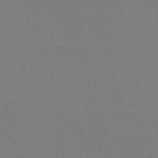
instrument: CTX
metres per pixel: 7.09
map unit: HNb
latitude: -49.9745
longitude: -52.0822
